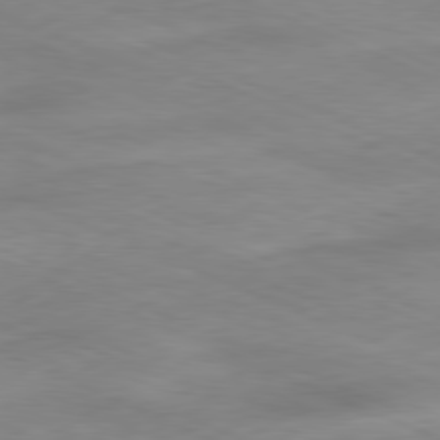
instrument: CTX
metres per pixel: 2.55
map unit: Ap
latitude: -81.6533
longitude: -81.2726
